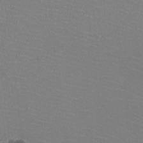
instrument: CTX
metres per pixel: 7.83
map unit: HNhu
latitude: -2.2172
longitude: -2.1955
